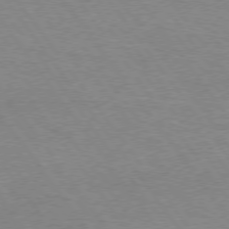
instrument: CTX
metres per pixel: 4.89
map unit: Hpe
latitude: 74.9136
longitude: -150.6301
